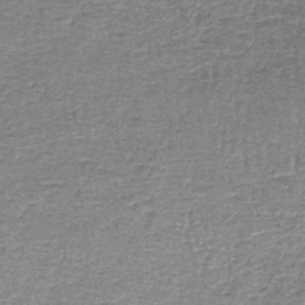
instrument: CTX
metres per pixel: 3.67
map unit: lHb
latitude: -44.1606
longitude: 57.6533
